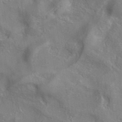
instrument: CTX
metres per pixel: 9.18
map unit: eAb
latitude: 35.0080
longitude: 111.4076
